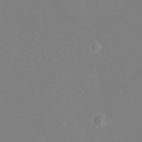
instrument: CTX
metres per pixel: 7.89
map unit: eHh
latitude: -2.5951
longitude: -75.4993
